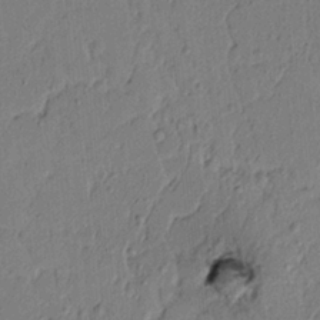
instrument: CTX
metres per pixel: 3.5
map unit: lAvf
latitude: 5.3482
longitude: 165.4266
